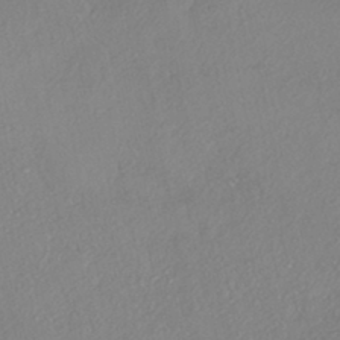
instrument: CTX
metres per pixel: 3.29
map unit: eHh
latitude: -42.1794
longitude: 122.6141
